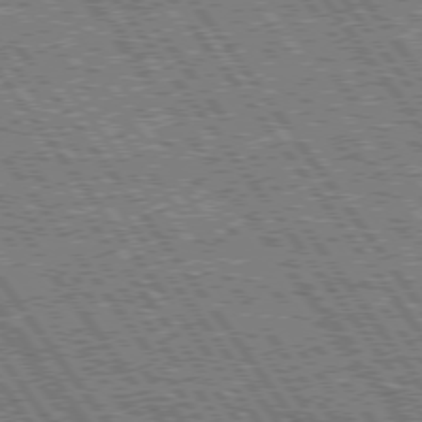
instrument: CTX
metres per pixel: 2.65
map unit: Hpe
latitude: 75.1592
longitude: -154.1200
